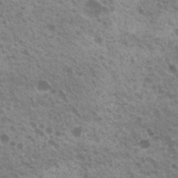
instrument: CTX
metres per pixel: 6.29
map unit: Nhu
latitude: 20.5924
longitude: -30.9892
